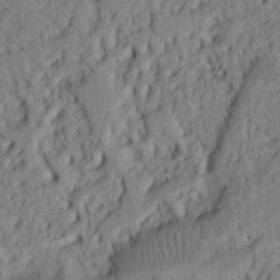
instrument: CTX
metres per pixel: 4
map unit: Ht
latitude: 8.4601
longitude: -76.1011
